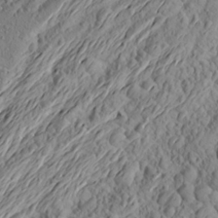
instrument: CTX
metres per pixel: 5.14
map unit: Aa
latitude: 22.9892
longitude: -143.9717
